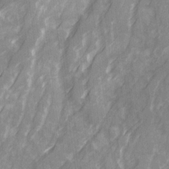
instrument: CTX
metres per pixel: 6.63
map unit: Ave
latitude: 20.3468
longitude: -131.9340
